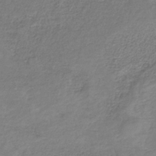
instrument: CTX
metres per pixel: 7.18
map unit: eAb
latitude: -35.5966
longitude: 52.2172
